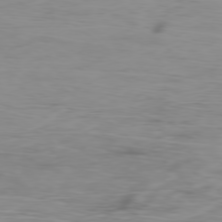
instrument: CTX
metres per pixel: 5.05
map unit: Ap
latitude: -78.9541
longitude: -71.4804
